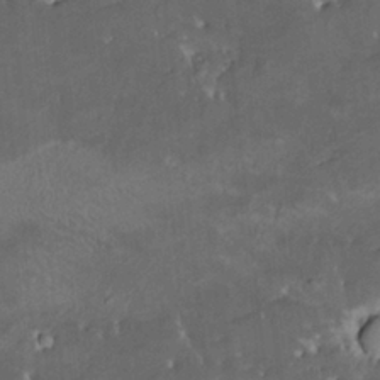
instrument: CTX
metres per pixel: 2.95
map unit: HNhu
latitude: 4.4223
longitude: 13.8045
